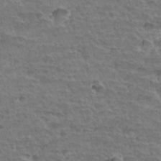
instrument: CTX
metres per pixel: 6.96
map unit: Hto
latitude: 34.5923
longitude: -45.2726
